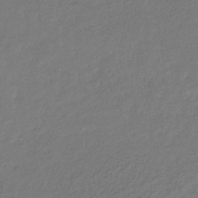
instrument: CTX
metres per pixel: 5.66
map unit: eHb
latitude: -30.3306
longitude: 71.0487
